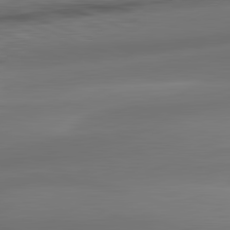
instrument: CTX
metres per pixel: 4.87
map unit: lApd
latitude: 82.2333
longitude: -161.8016
